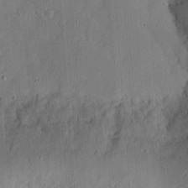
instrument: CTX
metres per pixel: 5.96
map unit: Ht
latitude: 11.1214
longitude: -74.1389
